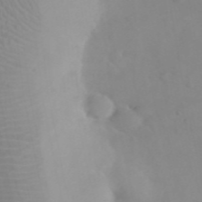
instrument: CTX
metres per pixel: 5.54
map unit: eHh
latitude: 25.3859
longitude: -66.6112
